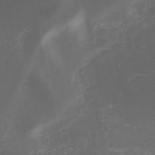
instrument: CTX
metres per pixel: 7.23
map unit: HNb
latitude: -52.2739
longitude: -38.4223
